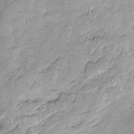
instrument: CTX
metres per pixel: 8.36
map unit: Htu
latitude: -5.5399
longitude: 158.9920
